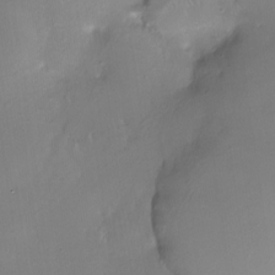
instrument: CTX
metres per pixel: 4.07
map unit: Nhe
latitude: -26.8408
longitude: -110.5924
